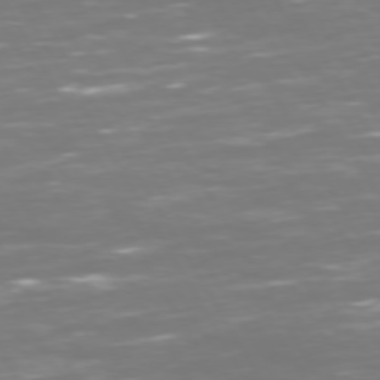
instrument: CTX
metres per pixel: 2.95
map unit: Hpe
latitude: 72.8758
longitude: -126.1389
